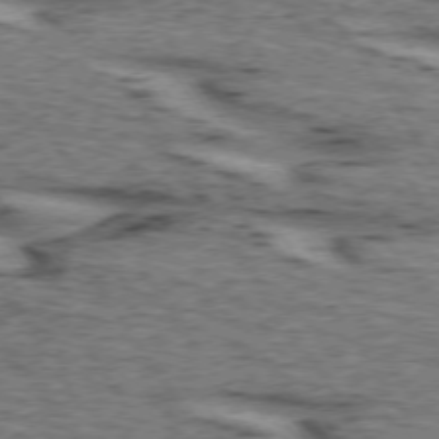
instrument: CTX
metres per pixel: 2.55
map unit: lApd
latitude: 73.7450
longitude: -73.1215
